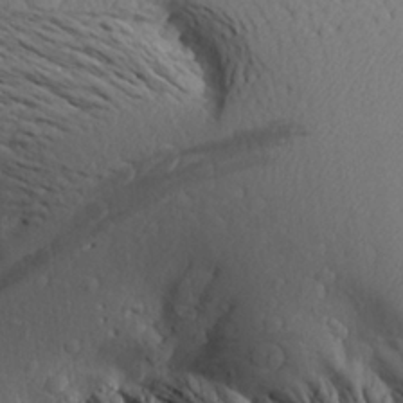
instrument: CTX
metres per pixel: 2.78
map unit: Aa
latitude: 23.8772
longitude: -146.3846
